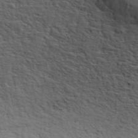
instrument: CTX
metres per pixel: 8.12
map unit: ANa
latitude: 42.2145
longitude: 54.6897
